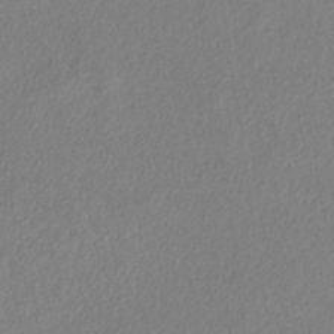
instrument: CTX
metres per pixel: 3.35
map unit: HNb
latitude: -32.9731
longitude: 55.9367
